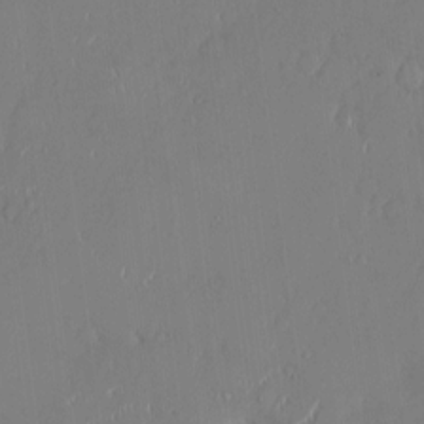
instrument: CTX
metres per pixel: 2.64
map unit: HNhu
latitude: -0.8597
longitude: -8.2901
